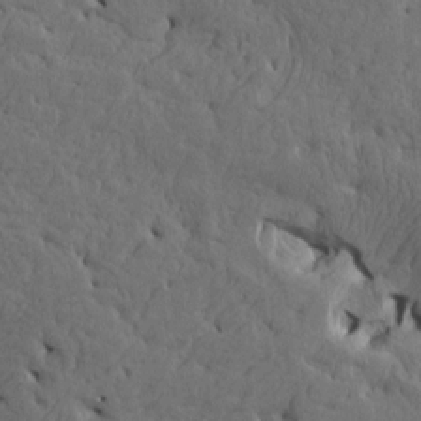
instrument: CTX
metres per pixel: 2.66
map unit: Htu
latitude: -5.5777
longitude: -177.8394
